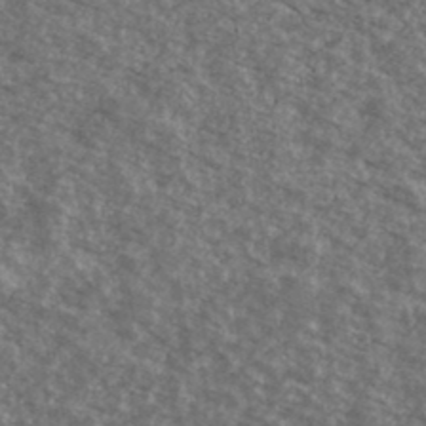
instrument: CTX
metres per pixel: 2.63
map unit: Ave
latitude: 39.5938
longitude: -110.7058
